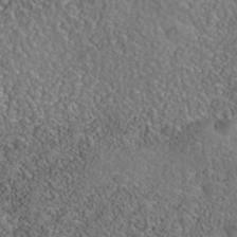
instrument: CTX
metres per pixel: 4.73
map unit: Nhe
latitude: -40.7274
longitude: -99.4993
